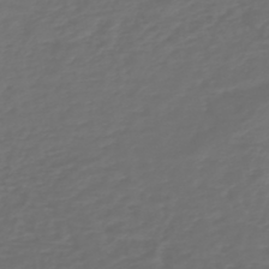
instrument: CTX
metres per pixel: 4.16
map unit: HNb
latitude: -47.8800
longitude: 55.1242
